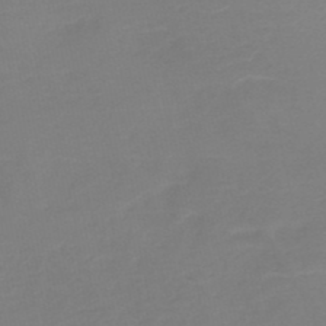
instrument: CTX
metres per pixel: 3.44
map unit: HNb
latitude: -49.6911
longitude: -43.8772
